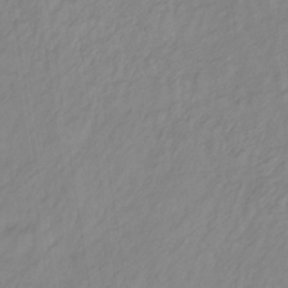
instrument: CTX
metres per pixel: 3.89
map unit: lHb
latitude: -36.6329
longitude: 70.8975
